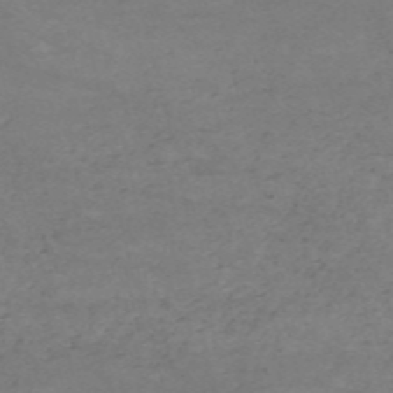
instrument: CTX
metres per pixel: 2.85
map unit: HNb
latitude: -54.8030
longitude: -44.8380
